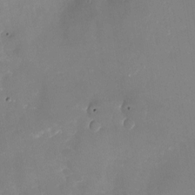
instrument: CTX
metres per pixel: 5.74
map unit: Nhu
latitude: -23.4832
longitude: -73.1970
